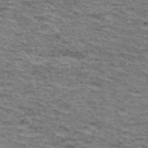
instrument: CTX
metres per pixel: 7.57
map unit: Hto
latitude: 36.4790
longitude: -43.4993
